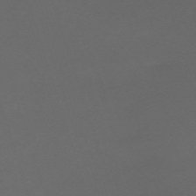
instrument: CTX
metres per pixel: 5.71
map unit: eHh
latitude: -63.9556
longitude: 53.1242
